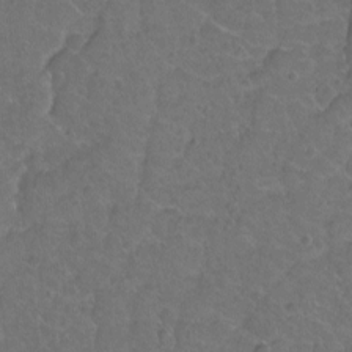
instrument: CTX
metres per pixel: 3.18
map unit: Hto
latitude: -3.0108
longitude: -34.8002
